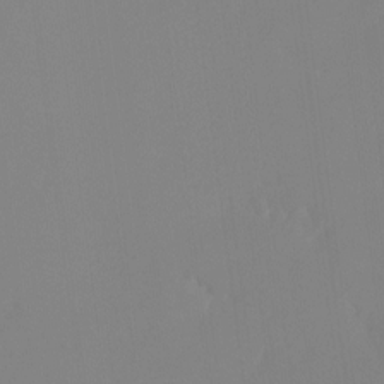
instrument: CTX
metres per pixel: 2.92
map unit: Ht
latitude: -14.0661
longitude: -51.8016
